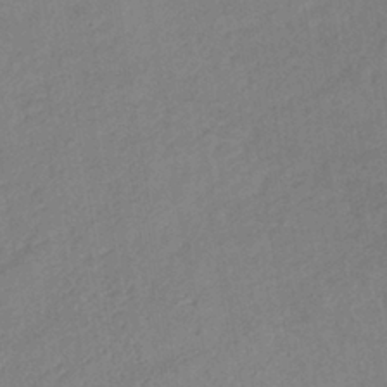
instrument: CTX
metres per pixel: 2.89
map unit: lHb
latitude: -37.3131
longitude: 72.4818
